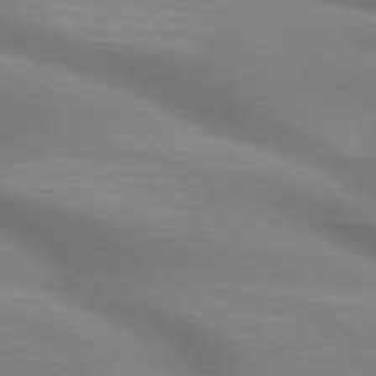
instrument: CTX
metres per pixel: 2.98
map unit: lApd
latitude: 75.3293
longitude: -61.3292
